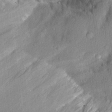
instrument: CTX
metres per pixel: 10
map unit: Aa
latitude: 28.5168
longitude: -132.9892
